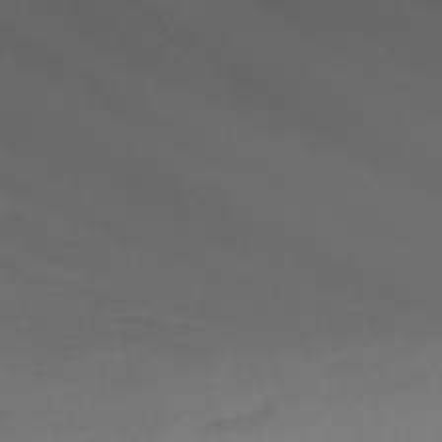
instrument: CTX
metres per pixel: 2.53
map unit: Nhu
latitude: -4.6329
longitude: -77.2726
